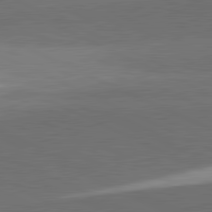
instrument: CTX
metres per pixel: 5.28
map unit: lApd
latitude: 81.8205
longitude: 139.5966
